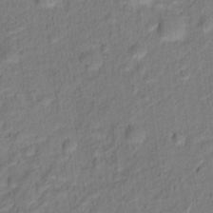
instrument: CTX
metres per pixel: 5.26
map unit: Hto
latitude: 15.5372
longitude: -39.8394
